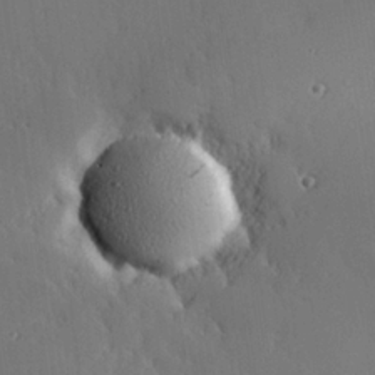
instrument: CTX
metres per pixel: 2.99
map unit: eHh
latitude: 23.8394
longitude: -91.2537
